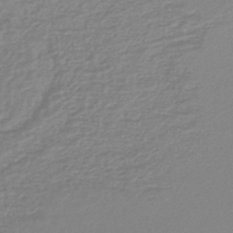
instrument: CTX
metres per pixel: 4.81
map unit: lHb
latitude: -44.9920
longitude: 73.8233
